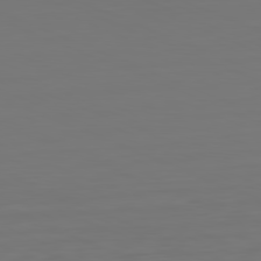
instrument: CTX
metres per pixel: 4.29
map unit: Hpe
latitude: -81.9556
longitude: 7.2376
